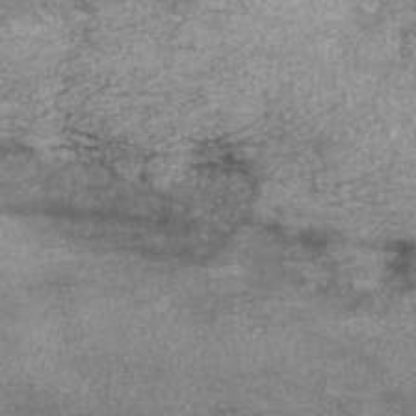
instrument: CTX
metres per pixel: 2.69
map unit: HNb
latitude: -45.8800
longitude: -45.2159
